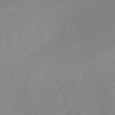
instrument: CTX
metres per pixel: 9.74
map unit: HNb
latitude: -45.3699
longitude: -39.4237
